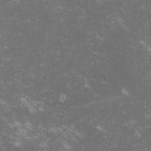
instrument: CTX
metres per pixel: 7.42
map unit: lHvf
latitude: -13.6344
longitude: -99.8016
